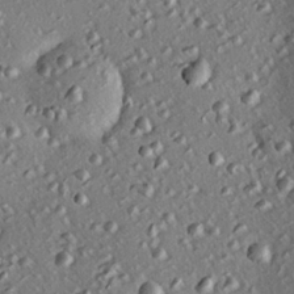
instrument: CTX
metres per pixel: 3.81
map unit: eHh
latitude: 22.0444
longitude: -90.8380
